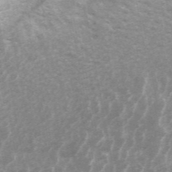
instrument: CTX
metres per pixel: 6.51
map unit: ANa
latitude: 45.5560
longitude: 30.6329
